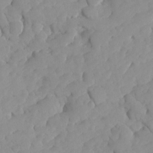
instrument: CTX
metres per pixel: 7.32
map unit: Ave
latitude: -8.0472
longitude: -116.9325
